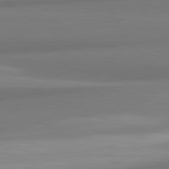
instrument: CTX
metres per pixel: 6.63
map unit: lApd
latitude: 82.0822
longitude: 172.4629
